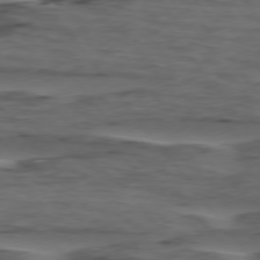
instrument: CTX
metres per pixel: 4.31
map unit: lApd
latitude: 75.6127
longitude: -71.2537
